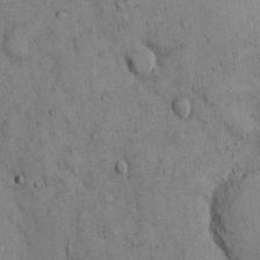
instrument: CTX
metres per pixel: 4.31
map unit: Hto
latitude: 12.7058
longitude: -59.9717
